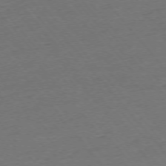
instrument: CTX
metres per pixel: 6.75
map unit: Ap
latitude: -75.4266
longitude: -82.4223
